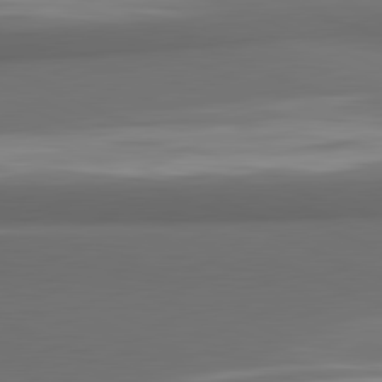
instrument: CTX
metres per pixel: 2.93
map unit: lApd
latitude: 81.7827
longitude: 171.4266
